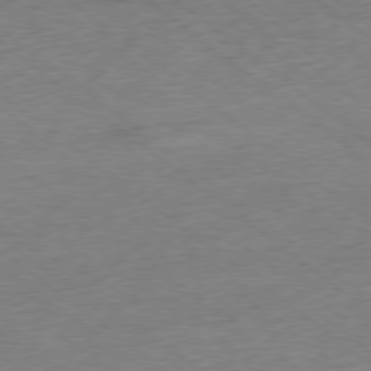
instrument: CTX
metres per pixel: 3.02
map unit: Ap
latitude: -79.0297
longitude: -50.1577
